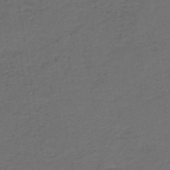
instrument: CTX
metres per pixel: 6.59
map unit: HNb
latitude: -43.9745
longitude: 49.8801
